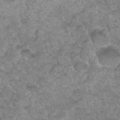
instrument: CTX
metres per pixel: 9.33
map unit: Hto
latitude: 33.3671
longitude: -49.6127
